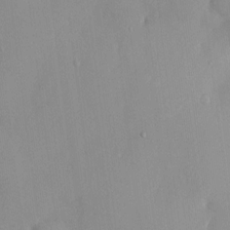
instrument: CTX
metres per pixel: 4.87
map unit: HNhu
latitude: -1.4833
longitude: -7.4615
